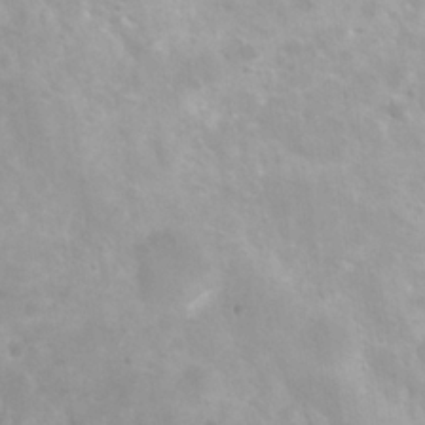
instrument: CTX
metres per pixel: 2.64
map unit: Nhu
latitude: 7.7827
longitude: -21.3670
